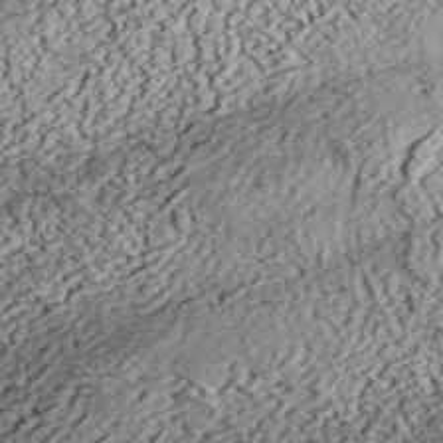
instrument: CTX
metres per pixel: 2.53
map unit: eHh
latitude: 37.4049
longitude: -79.0459
